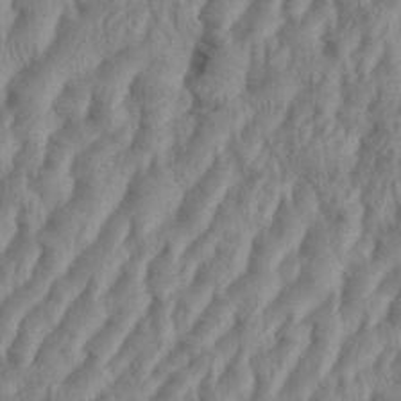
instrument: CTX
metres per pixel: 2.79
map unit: eHh
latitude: 36.1200
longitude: -137.6694
